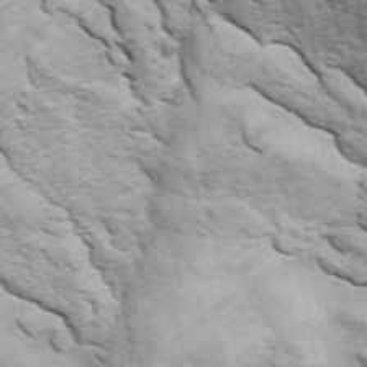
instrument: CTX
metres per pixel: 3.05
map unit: ANa
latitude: 45.8961
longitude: -84.4034
